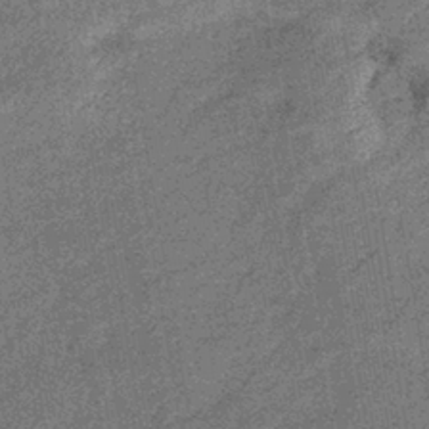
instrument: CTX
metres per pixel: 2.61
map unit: eHb
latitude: -39.2943
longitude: 79.5399
